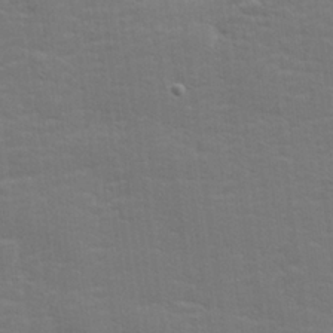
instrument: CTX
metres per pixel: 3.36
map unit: lHvf
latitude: 25.6504
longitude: 142.0472
